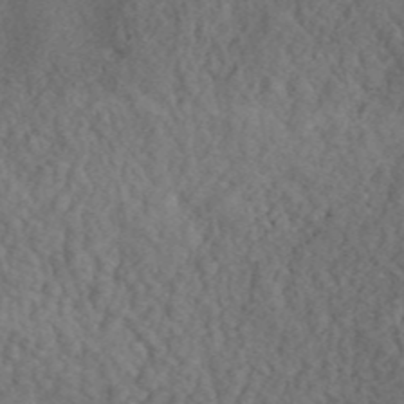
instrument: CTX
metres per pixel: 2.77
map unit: ANa
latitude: 42.3278
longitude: 51.8422
